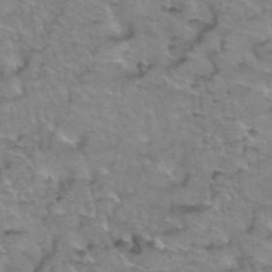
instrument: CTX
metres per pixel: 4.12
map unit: Hto
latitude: 38.8947
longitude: -44.2333
